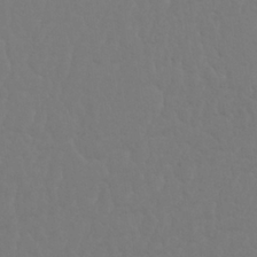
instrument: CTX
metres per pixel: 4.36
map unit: Nhu
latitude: 25.8583
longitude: -56.8002
